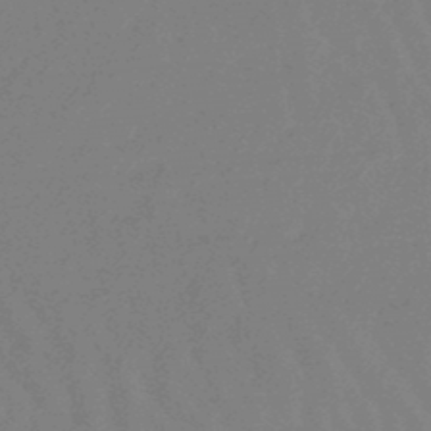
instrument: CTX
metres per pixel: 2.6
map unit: eHb
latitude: -47.0297
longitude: 80.0661
